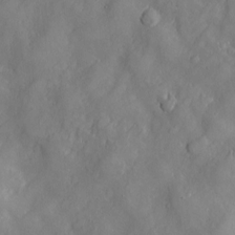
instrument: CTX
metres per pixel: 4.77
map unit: Htu
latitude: -6.3684
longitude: 160.1984
